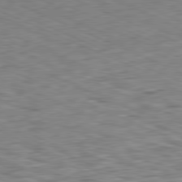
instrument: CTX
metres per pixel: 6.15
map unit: Ap
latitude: -81.4455
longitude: -83.1781
